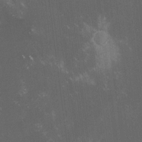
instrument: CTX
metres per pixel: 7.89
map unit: lHvf
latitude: -13.8422
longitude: -103.2915
